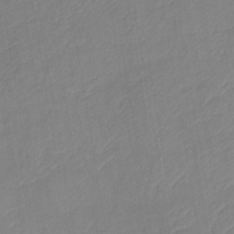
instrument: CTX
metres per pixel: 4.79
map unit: lHb
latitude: -40.8408
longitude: 77.4265
